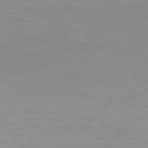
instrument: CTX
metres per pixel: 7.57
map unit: Ap
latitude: -74.6519
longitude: -81.8394
